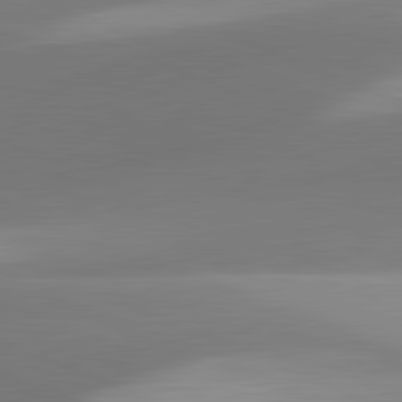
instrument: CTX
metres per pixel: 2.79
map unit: lApd
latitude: 82.0255
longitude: 144.1039
